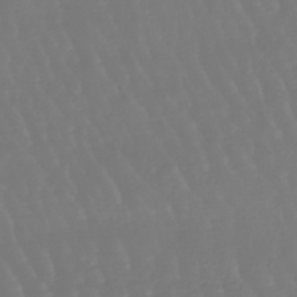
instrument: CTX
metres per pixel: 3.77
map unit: eHb
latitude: -46.4629
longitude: 79.6721
